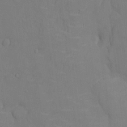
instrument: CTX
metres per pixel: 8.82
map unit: Ht
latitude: -4.7841
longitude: -13.8772
